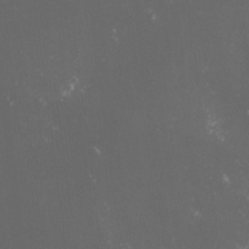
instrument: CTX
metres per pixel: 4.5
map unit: lHvf
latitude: -13.3132
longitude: -101.4049
